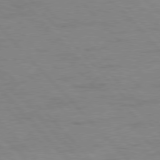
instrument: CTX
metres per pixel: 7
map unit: Hpe
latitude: 76.8569
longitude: -154.1767
